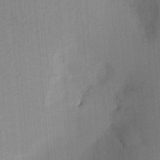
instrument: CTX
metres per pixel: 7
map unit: Aa
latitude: 20.4412
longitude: -143.8583
